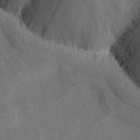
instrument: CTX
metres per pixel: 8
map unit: eHh
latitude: 3.8016
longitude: -78.8380
